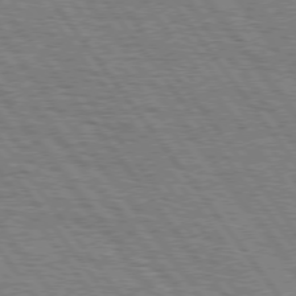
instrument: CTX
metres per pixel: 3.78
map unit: Hpe
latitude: 74.9325
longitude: -152.6491
